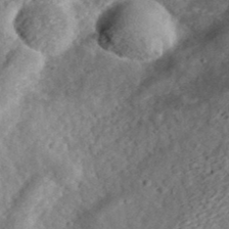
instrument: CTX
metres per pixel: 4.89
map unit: eHh
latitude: 36.9514
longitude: -79.3293
